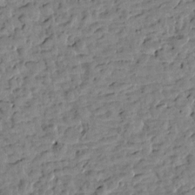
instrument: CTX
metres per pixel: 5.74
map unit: Htu
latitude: 1.0458
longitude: -179.4049
